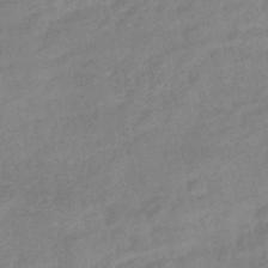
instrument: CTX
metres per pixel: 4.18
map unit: eHb
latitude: -41.5021
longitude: 82.8975
